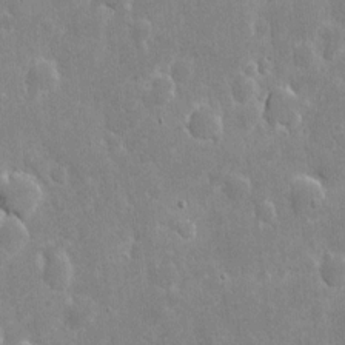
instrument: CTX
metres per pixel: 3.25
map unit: eHh
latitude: 6.2522
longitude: -69.9717
